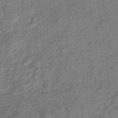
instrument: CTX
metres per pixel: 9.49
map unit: eHb
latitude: -33.2565
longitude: 75.4833
